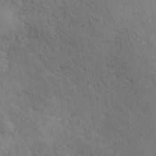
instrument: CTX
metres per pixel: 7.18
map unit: ANa
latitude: 41.1781
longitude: 51.9178
